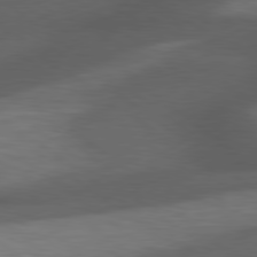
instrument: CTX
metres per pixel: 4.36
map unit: lApd
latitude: 79.7072
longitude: -128.6490
